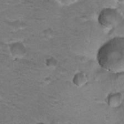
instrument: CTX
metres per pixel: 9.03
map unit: Hto
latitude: 21.0459
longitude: -32.5357
